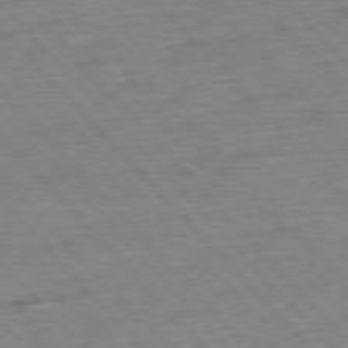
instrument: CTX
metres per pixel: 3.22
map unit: Hpe
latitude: -76.6330
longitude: -16.2334
